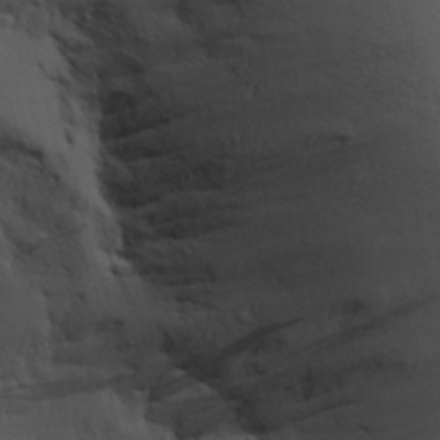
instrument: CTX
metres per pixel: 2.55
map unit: Aa
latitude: 19.1025
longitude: -125.9528
